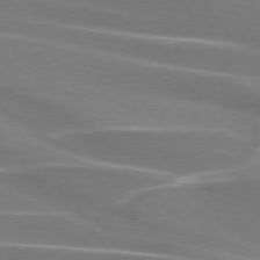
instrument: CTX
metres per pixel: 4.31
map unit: lApd
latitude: 74.4979
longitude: -62.3090
